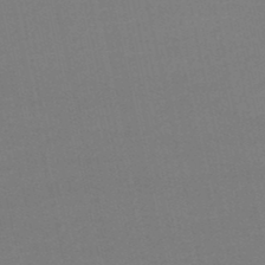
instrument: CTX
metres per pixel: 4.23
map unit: lHb
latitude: -46.9919
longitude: 58.9541
